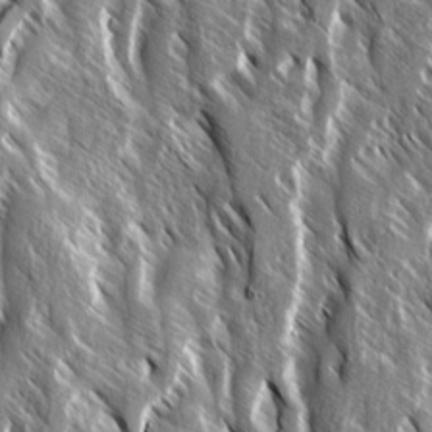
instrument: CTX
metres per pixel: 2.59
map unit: Ave
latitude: 14.7247
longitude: -133.7450
